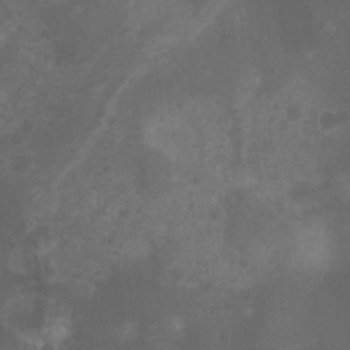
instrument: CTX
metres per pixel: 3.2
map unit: Ht
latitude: 2.4412
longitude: -22.4034
